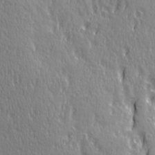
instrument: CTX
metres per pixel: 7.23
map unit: Ave
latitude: 21.6883
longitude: -135.3292
